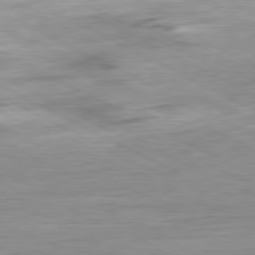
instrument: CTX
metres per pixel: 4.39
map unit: Ap
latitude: -81.1053
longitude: -81.0647
